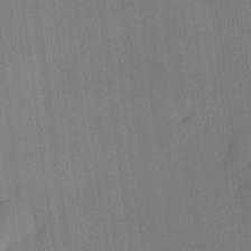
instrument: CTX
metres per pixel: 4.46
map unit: lHvf
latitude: 20.2334
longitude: 141.6344
